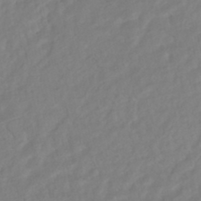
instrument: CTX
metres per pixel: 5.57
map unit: HNhu
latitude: -44.8975
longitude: 103.2187
